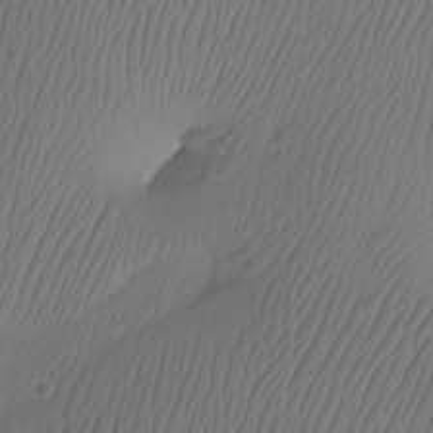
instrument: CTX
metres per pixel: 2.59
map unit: Aa
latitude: -12.5007
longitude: -68.2334
